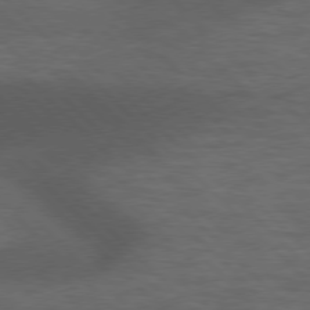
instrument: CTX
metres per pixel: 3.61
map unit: lApd
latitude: 77.0269
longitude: -60.3089
